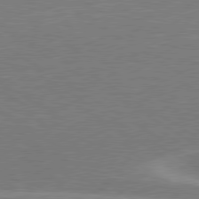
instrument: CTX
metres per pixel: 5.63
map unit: lApd
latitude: 79.6505
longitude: -123.5371
